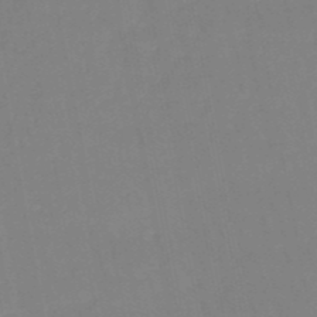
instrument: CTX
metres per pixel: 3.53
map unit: HNb
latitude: -50.7274
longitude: -53.6316
